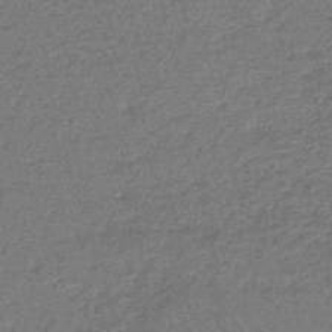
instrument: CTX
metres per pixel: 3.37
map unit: lHb
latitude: -42.5573
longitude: 66.6896
